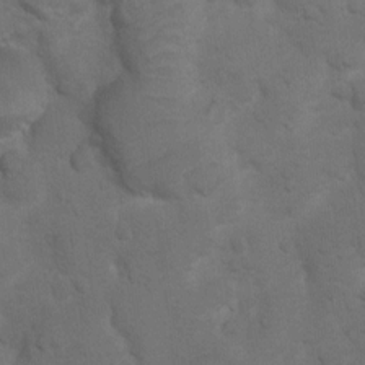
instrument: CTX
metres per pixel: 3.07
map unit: Ht
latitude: 4.1389
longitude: -28.9891
